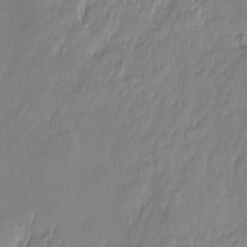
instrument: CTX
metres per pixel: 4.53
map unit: Htu
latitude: -5.8422
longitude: 174.8219
